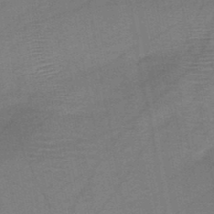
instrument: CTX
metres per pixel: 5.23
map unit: HNb
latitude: -46.3117
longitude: -40.2522
